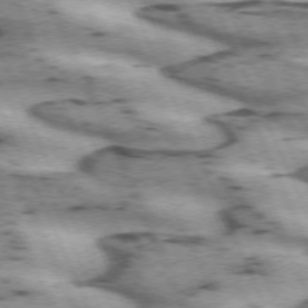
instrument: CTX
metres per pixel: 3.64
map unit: lApd
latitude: 72.1767
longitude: -54.2711
